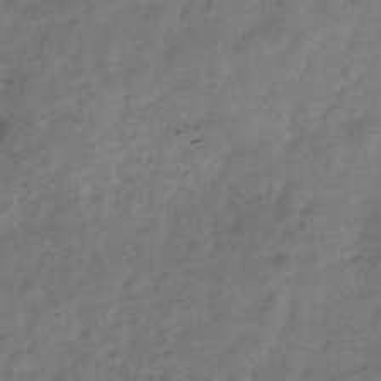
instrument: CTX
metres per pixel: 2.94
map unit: Hve
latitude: -32.4818
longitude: 89.7288
